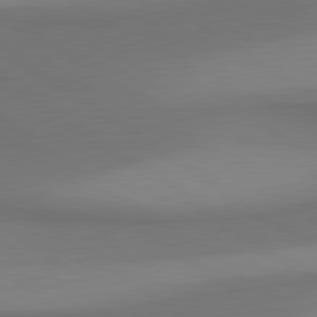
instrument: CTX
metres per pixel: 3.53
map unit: lApd
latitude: 80.6868
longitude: 161.4643
